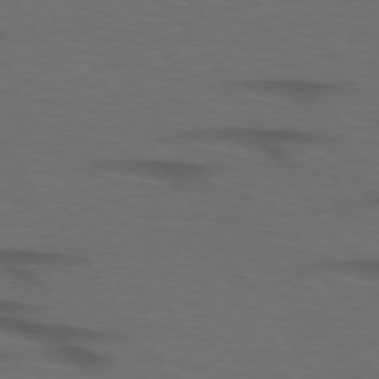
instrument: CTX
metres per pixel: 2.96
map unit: lApd
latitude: 74.3089
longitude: -75.0081
